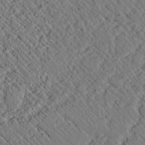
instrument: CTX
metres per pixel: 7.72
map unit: lAvf
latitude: 7.1025
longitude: 159.2564
